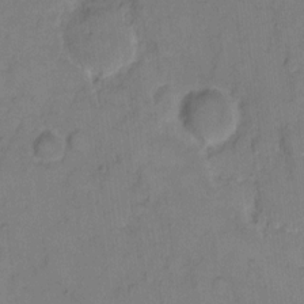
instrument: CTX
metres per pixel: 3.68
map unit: eHh
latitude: 7.3671
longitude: -65.4993
